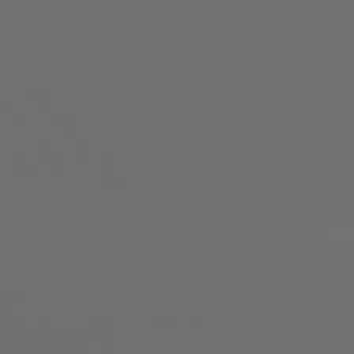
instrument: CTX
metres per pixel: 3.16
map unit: Ap
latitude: -76.1984
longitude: -63.7450
